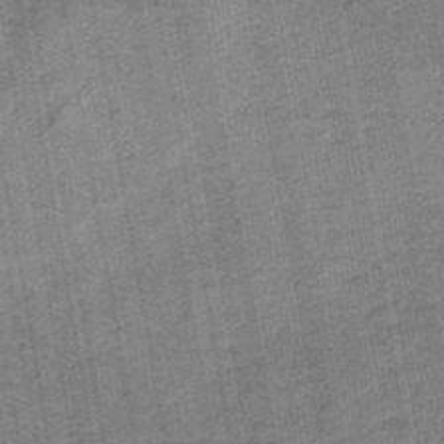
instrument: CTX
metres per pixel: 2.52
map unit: eAb
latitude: -36.2928
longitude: 51.6155
